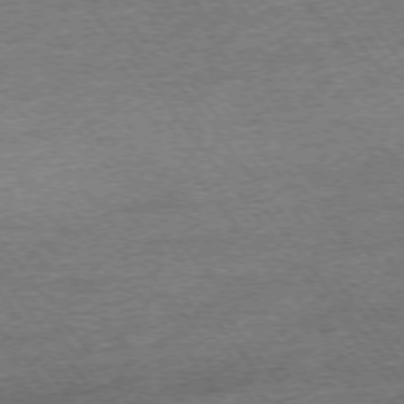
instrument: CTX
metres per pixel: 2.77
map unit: Ap
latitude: -74.9164
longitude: -88.2712
